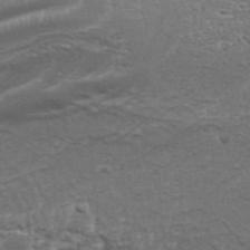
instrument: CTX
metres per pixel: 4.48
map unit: Aa
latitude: 33.9906
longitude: -136.1200
